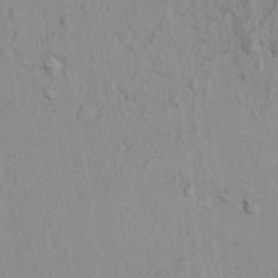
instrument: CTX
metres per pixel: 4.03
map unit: lAvf
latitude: 8.0255
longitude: 165.6155
